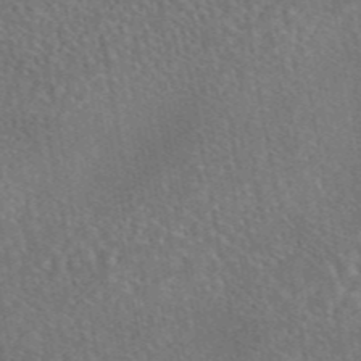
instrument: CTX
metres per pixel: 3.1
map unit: eAb
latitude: 45.4048
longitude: 116.4817
